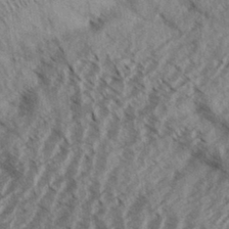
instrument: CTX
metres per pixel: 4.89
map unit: Aa
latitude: 33.3104
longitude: -139.9906
